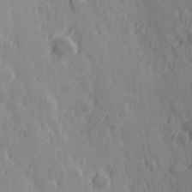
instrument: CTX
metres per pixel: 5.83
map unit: Hve
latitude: 25.7071
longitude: 146.2361
